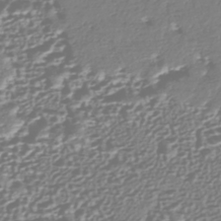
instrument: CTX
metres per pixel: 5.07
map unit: HNhu
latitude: -44.0283
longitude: 106.6330
